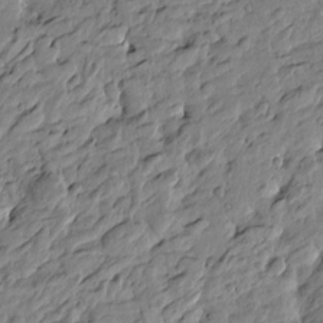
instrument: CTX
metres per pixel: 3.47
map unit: Htu
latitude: -3.6532
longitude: 178.8597
